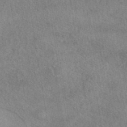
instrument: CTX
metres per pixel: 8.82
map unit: eAb
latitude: 41.5560
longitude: 102.9164
